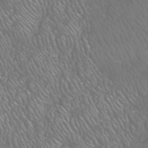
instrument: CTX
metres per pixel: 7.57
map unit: HNhu
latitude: -46.9730
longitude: 30.0283
